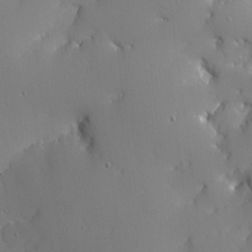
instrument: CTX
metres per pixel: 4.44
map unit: Ave
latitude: 12.2334
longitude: -101.4238
